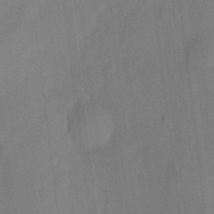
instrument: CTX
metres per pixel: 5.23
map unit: eHh
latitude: 5.7261
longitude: -74.1956
